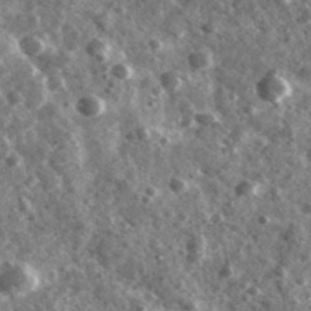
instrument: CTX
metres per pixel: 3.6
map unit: Ave
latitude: 38.1578
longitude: -107.7261
